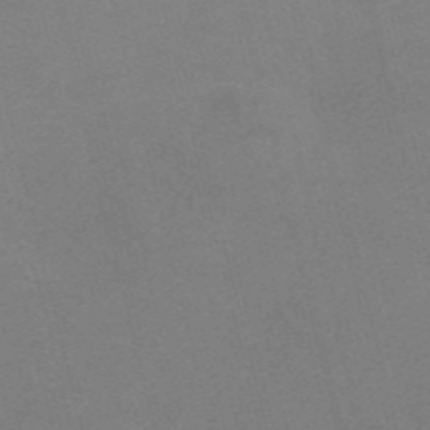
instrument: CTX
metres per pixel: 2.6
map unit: Nve
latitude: -56.9541
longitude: 58.6707
